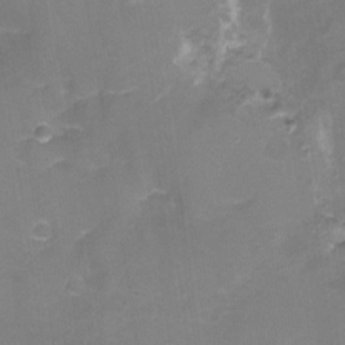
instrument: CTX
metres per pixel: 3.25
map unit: Nhu
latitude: -15.6911
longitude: -56.4034
